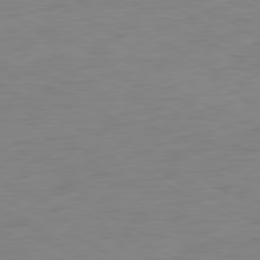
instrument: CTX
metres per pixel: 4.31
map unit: Ap
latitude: -80.5763
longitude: -62.0444
